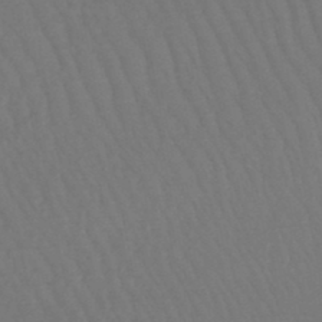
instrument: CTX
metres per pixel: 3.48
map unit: lHb
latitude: -46.6518
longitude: 77.7478
